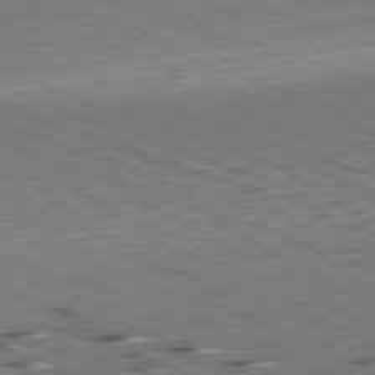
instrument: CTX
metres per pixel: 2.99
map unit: Hpe
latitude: -82.4629
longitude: 13.5777
